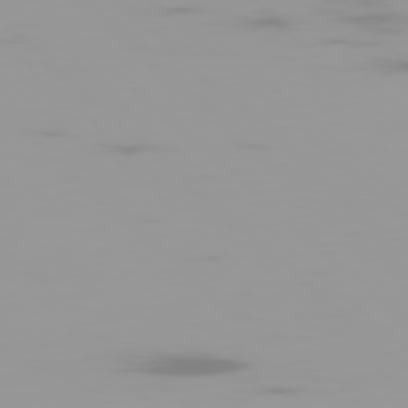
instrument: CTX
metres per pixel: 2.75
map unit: Ap
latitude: -79.2565
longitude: -69.9150
